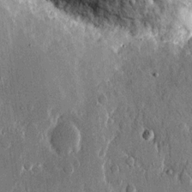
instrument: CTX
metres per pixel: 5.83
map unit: eHh
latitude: 11.7639
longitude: -69.4427
